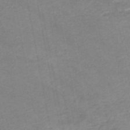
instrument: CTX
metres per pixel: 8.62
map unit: HNb
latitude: -48.8219
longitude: 58.3873
